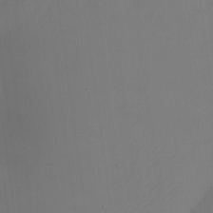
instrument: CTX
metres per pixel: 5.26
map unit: Nhu
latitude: -22.9731
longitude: -70.9891
